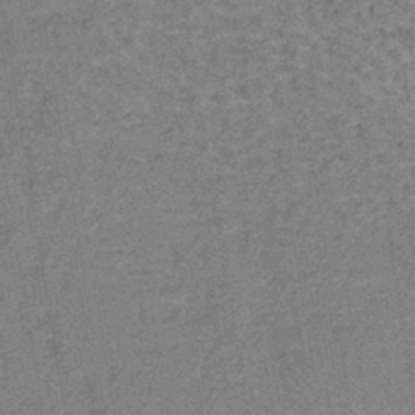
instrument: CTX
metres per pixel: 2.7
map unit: lHb
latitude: -40.6518
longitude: 57.5777
